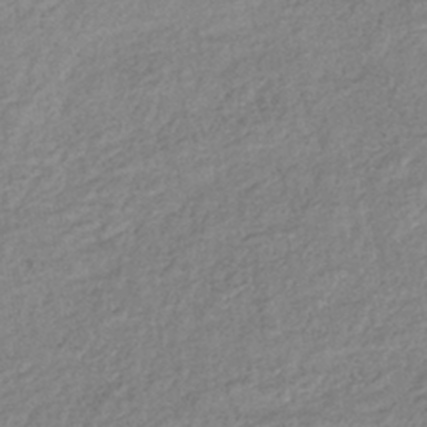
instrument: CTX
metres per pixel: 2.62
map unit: lHb
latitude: -38.3684
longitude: 68.7085
